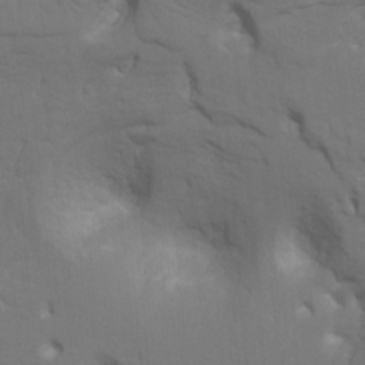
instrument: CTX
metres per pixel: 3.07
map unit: HNhu
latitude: 7.8772
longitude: -4.3467
